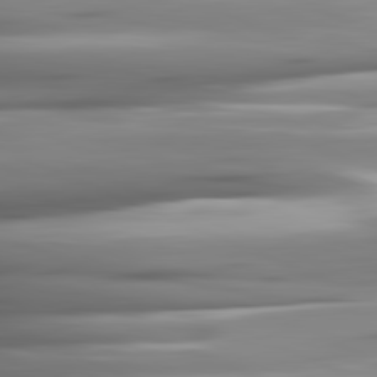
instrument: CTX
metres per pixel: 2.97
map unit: lApd
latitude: 81.9717
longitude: -140.2144
